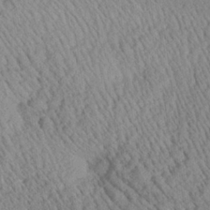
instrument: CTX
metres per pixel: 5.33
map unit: Aa
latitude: 25.0458
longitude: -134.3656
